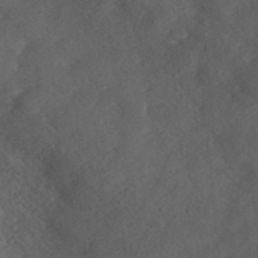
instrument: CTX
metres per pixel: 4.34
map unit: ANa
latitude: 37.4616
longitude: 17.8801
